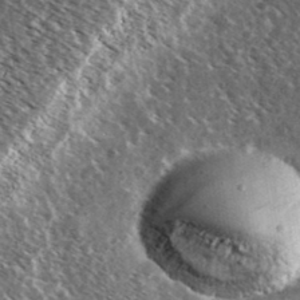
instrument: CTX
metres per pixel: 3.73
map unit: Ave
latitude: 37.4427
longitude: -108.9324
